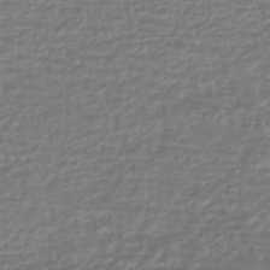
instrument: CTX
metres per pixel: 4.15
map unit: HNhu
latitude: -45.7856
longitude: 98.1039
